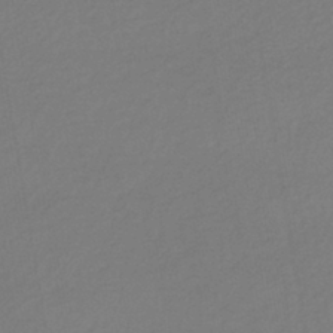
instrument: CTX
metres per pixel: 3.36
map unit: HNhu
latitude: -43.1053
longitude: 97.7478
